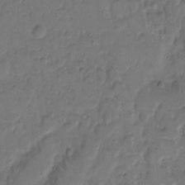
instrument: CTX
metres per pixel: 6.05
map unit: eHh
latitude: 9.0270
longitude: -62.4601
